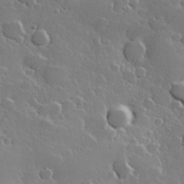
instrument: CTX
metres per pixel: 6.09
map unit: Hve
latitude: 23.1781
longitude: 147.8044
